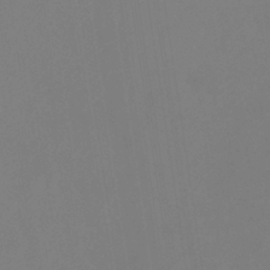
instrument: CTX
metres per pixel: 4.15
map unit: eHb
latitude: -38.5007
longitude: 75.4644
